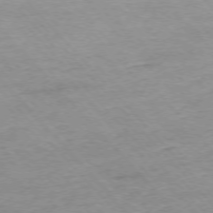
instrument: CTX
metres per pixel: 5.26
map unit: Ap
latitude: -76.1039
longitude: -87.7072
